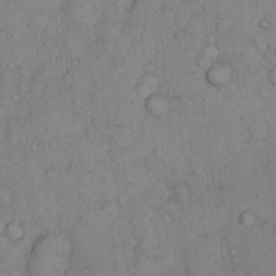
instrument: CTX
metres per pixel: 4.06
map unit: eHh
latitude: 15.1970
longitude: -63.9339
